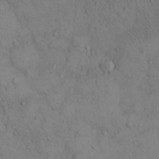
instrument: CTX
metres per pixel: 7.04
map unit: Hto
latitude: 12.7058
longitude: -59.5182
